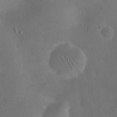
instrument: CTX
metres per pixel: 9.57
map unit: eHh
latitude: 24.1011
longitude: -65.8583
